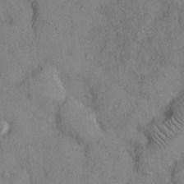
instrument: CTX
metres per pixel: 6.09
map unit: Hto
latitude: 11.9339
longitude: -59.8017
